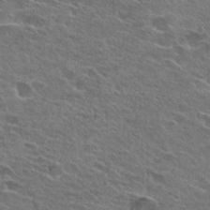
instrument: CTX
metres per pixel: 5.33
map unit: Hto
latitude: 25.9150
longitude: -43.9339
